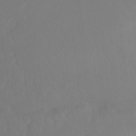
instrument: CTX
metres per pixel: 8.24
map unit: Ht
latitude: -15.2565
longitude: -50.6679
